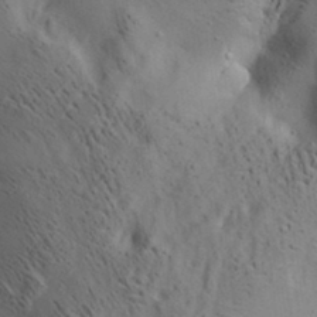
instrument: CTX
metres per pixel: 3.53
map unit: lAa
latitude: 19.9528
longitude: -140.4034
